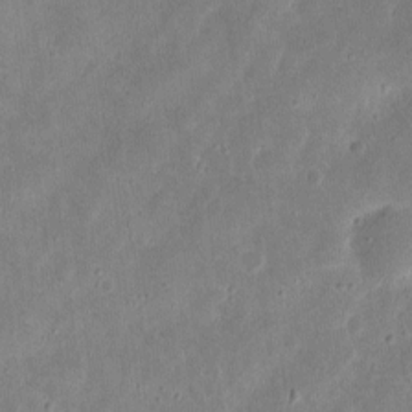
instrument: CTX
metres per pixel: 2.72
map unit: eHh
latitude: 9.3860
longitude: -72.4790
